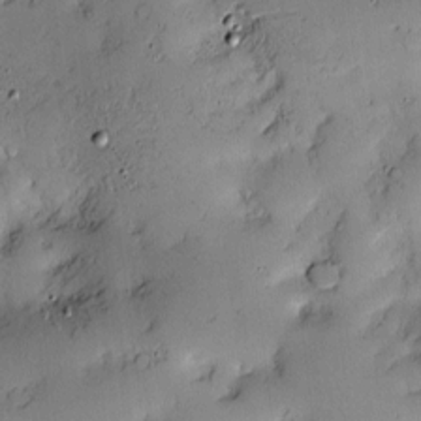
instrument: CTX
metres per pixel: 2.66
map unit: Hve
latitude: -10.3495
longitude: 175.8422
